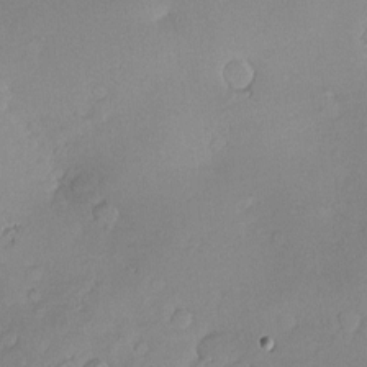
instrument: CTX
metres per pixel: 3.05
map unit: Hve
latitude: -9.4454
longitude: 174.6518
